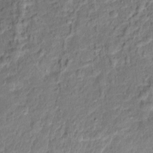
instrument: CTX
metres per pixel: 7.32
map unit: Hto
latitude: 14.8569
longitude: -39.2159
